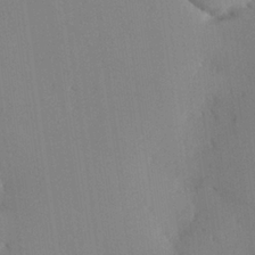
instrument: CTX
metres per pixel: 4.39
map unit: Hve
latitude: 24.8380
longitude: -91.7639
